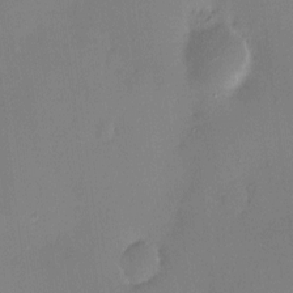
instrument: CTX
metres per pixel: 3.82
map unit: HNhu
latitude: 4.8380
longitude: 10.9164
